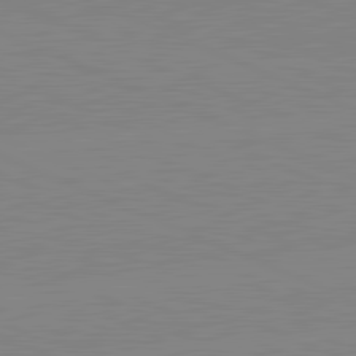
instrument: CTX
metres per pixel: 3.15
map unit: lApd
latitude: 81.8016
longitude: -156.4223
